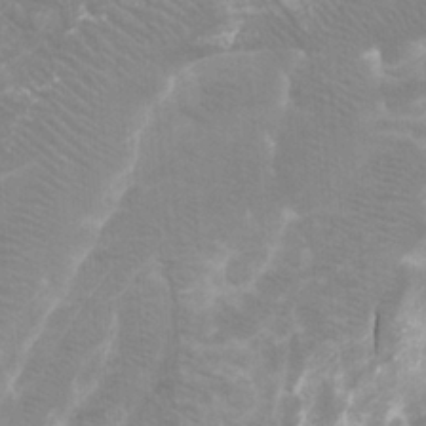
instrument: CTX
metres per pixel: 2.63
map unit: Htu
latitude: -12.2551
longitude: -71.6316
